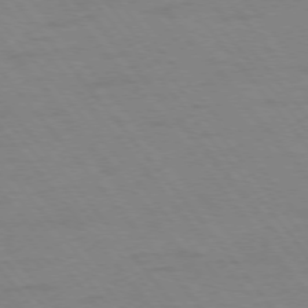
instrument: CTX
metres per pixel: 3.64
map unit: Ap
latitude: -76.8219
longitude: -64.3845
